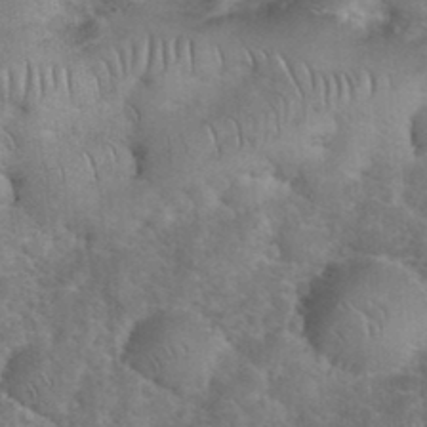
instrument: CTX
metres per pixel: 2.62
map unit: eHh
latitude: 36.4034
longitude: -65.0836
